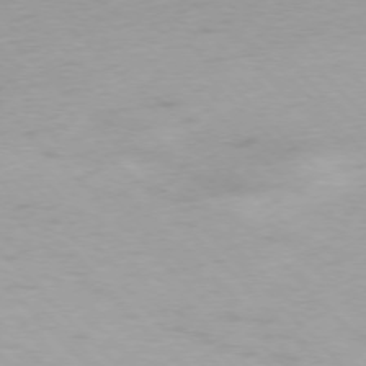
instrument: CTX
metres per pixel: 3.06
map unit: Ap
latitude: -76.9353
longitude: -65.2726
